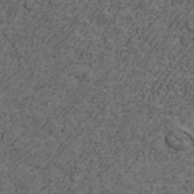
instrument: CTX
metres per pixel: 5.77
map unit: ANa
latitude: 42.4412
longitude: 29.4643
